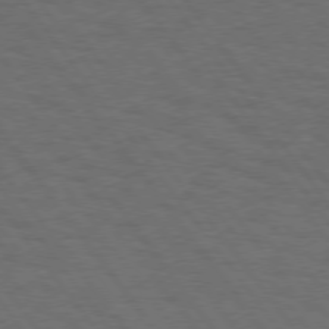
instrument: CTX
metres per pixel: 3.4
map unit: Hpe
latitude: 75.0836
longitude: -137.5182
